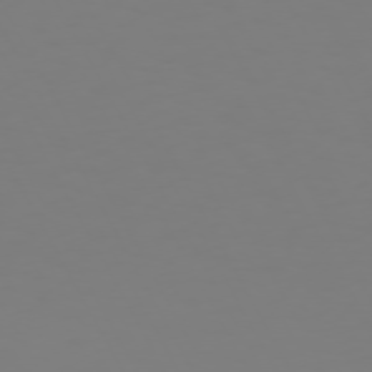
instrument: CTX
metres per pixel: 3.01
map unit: Hpe
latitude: 72.3090
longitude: -125.6693
